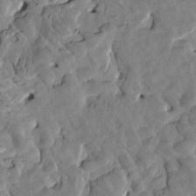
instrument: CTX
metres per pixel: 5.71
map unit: eHh
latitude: -0.8975
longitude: 16.5952
